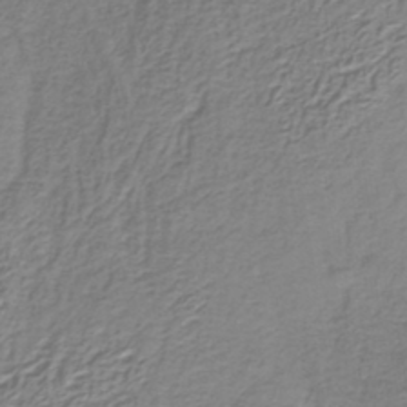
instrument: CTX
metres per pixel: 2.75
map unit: lHb
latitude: -39.1620
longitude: 58.9730
